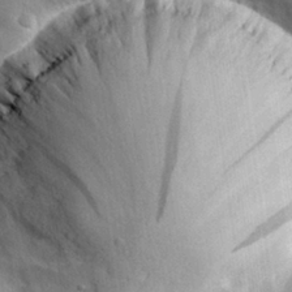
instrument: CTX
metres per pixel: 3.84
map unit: eHh
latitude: 28.5168
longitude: -74.9325
